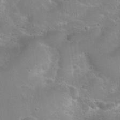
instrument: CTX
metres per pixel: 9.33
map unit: Hto
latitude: 22.8191
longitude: -50.7057
